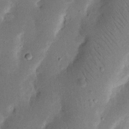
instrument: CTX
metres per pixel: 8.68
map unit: Nhu
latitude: 19.2348
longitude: -74.5168
